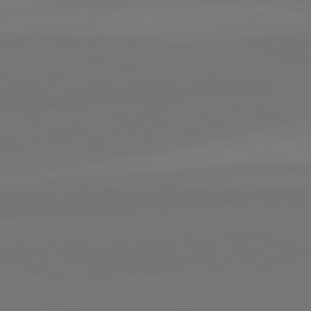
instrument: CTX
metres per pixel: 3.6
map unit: lApd
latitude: 82.5923
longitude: 155.5777
